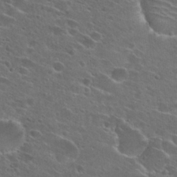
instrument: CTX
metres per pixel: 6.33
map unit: Hto
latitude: 26.5546
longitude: -45.1592
